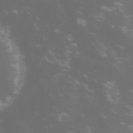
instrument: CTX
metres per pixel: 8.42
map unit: lHvf
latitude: -14.0850
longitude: -102.4790
